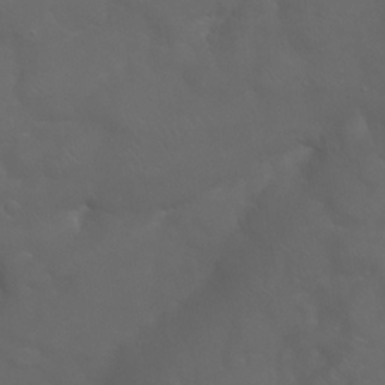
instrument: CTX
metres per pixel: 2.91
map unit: Nhu
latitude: 23.8772
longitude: -61.1403
